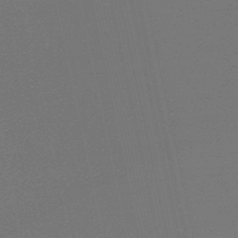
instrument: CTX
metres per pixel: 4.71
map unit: eHb
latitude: -50.5385
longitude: 71.8611
